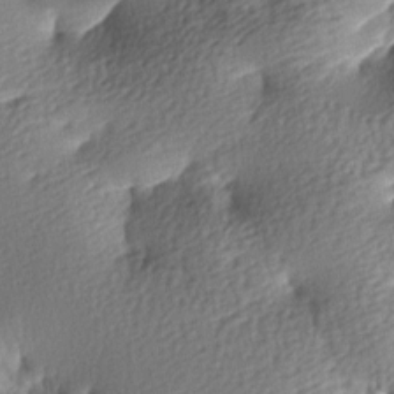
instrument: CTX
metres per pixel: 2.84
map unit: lAa
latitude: -8.3306
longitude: -126.5168
